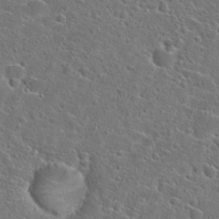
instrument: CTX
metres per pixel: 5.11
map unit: Hto
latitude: 23.6127
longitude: -45.0836
